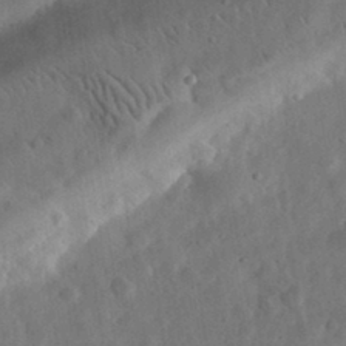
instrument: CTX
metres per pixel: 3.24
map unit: eHh
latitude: 32.2900
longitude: -75.9339
